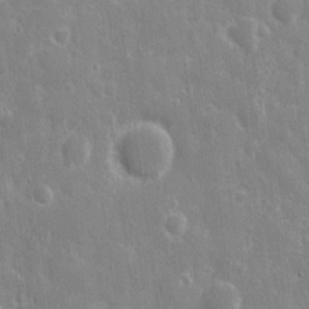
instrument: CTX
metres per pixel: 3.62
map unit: eHh
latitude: 8.4412
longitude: -69.8583
